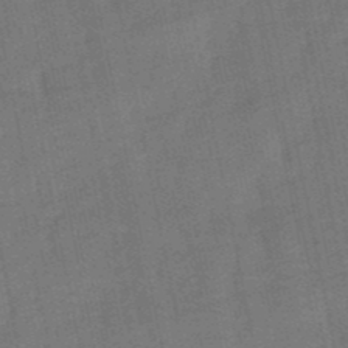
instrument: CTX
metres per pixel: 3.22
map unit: eHb
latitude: -50.1417
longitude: 78.2739
